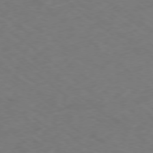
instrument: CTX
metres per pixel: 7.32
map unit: Ap
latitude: -77.9367
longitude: -76.2711
